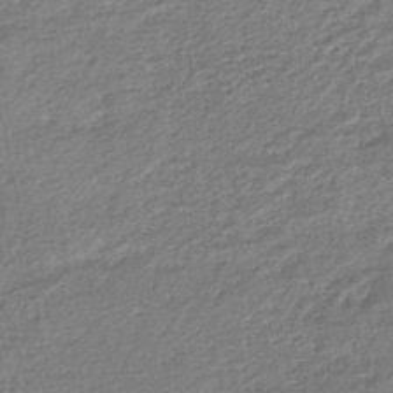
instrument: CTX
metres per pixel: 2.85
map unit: HNhu
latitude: -46.5384
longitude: 102.1795
